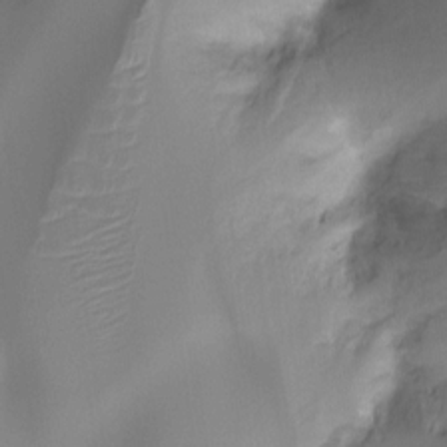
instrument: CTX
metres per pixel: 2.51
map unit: Ht
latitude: -16.2362
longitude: -45.3292
